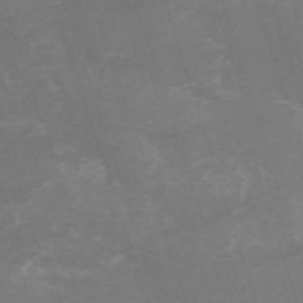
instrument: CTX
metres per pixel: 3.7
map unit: HNb
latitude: -54.5385
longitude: -36.7624
